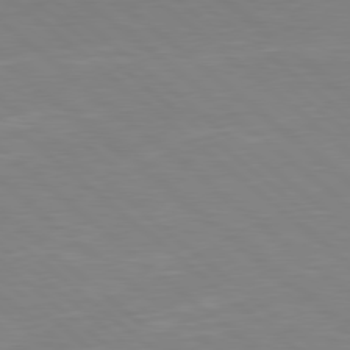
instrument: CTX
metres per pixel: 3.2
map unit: Hpe
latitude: 78.4034
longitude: -125.6882
